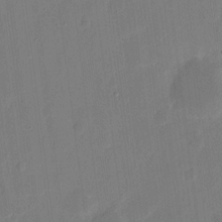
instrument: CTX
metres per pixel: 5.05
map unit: eHh
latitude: 9.4238
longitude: -68.0444
